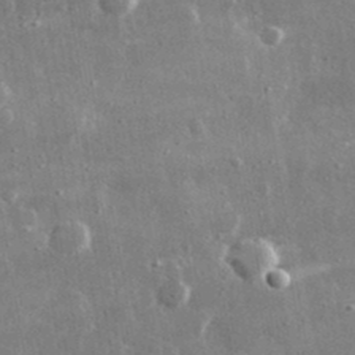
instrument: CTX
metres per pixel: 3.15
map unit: lHvf
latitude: 31.4049
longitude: -91.1592
